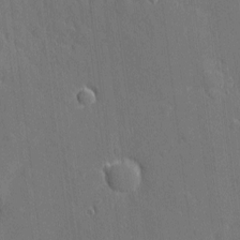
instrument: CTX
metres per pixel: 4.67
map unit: eHh
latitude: 3.7638
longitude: -73.4049
